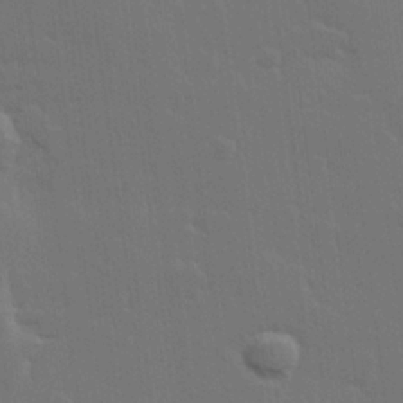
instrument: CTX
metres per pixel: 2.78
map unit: Hve
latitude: 22.8380
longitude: 147.1242
